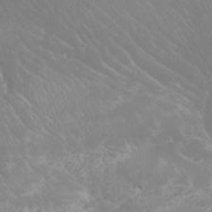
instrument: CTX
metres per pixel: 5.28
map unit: Htu
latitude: -6.4440
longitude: -71.3670
